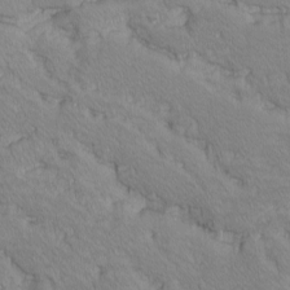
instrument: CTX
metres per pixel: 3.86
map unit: Ave
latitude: -10.2551
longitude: -117.4615
